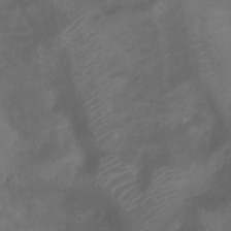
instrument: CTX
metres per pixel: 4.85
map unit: Ht
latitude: 2.4412
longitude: -22.5546
